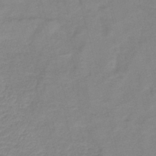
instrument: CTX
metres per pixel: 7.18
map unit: lHb
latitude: -40.4251
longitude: 76.0283
